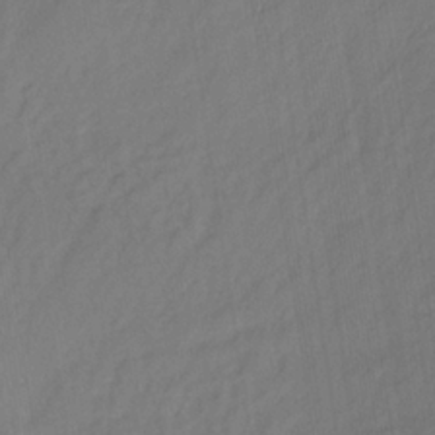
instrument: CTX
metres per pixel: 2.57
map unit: lHb
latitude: -34.7274
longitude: 71.1431
